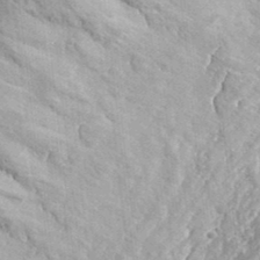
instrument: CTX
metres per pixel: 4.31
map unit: eHh
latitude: 37.0837
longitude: -80.1956
